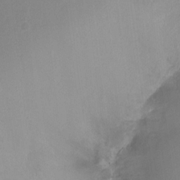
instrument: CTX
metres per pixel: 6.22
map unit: Nhu
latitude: -10.8597
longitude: -37.0837
